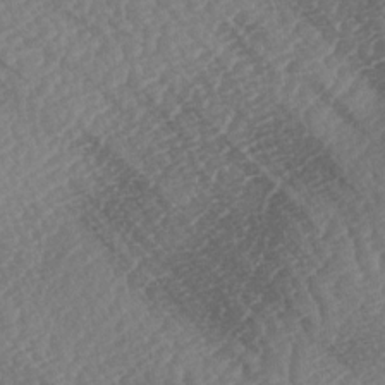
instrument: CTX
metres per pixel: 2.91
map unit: lAa
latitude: -3.0864
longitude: -127.3482
